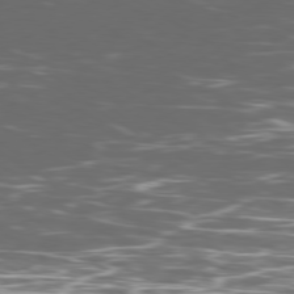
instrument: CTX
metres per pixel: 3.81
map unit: Ap
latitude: -79.8044
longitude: -71.7261
